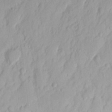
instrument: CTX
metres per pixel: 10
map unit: eHh
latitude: 14.4790
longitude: -72.5735
